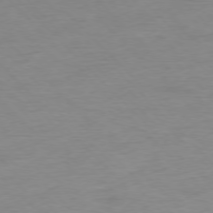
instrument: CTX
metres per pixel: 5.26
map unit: Ap
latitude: -77.5588
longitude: -83.1025
